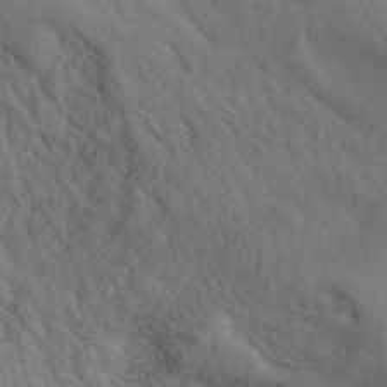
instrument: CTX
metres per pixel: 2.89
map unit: ANa
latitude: 42.6491
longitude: 52.4818
